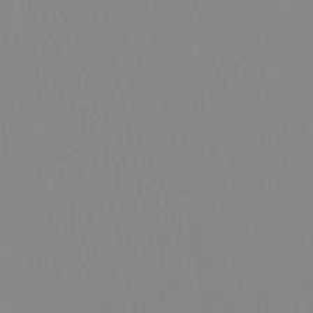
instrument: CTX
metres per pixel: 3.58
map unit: HNb
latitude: -52.6329
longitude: -50.6490
